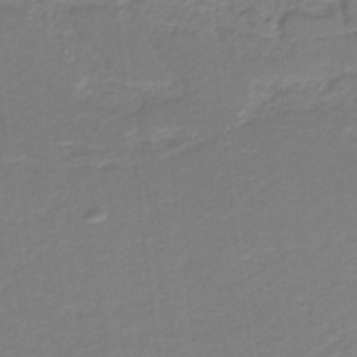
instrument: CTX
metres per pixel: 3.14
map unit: HNb
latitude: -35.4832
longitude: 59.8233
